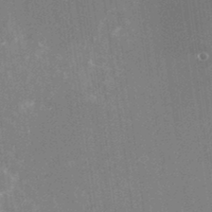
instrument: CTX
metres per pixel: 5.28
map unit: Nhu
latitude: -25.4643
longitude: -73.1404
